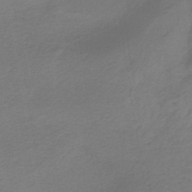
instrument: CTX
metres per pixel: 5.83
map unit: lHb
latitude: -42.0472
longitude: 64.2173
